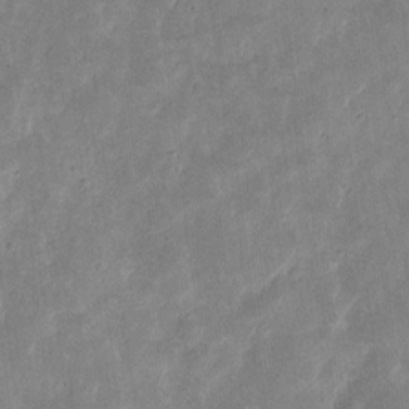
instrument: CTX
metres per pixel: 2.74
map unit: eHh
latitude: 8.3656
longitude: -72.0255
